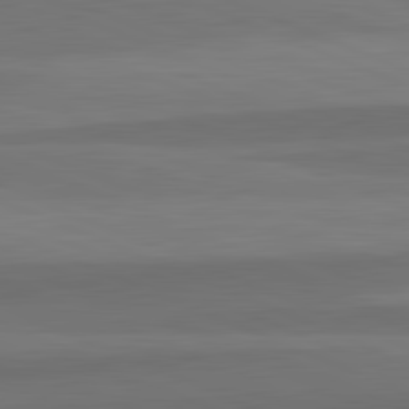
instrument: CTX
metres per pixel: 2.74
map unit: lApd
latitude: 82.6679
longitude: 157.0864
